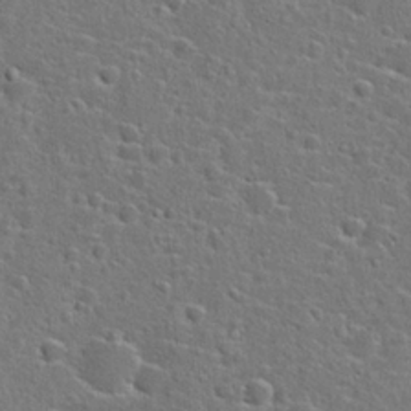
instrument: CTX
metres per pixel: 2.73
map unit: Hto
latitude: 23.9906
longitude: -46.4979
